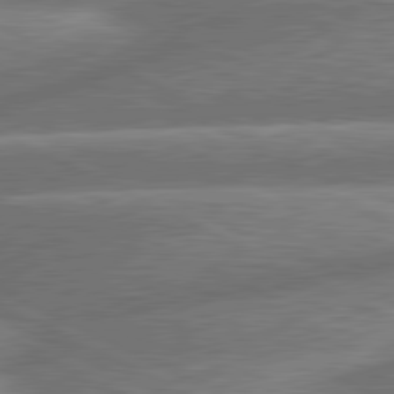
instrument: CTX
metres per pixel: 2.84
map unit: lApd
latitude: 81.0458
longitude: -167.4426
